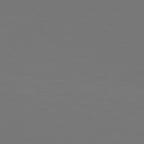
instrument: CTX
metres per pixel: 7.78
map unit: Hpe
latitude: 74.2523
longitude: -125.6316
